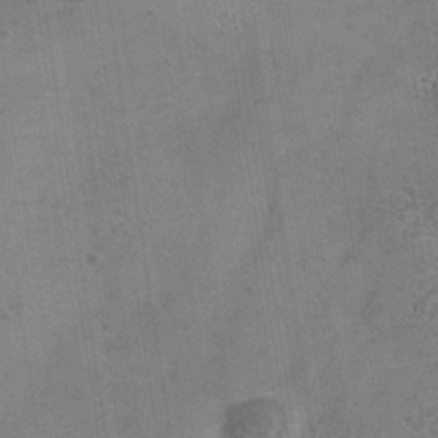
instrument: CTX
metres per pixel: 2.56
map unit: Hve
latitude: -34.7841
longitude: 89.7288
